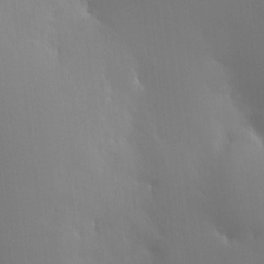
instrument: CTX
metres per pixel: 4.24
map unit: HNhu
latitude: 10.2712
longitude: 15.6533
